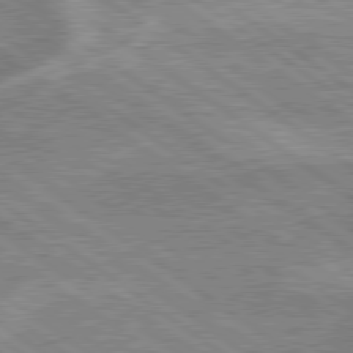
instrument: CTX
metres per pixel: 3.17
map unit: lApd
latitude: 79.2726
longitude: -169.2915
